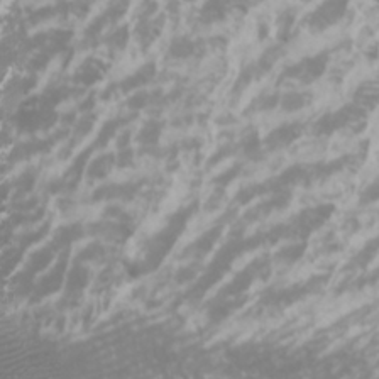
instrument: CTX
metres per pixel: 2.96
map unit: Htu
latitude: -5.5966
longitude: -74.3656
